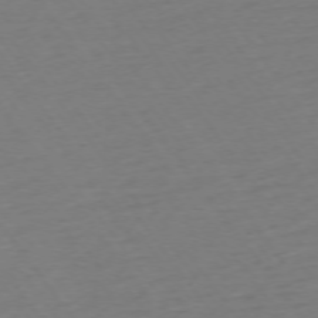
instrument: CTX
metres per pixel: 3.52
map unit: Ap
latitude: -74.8408
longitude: -80.5357
